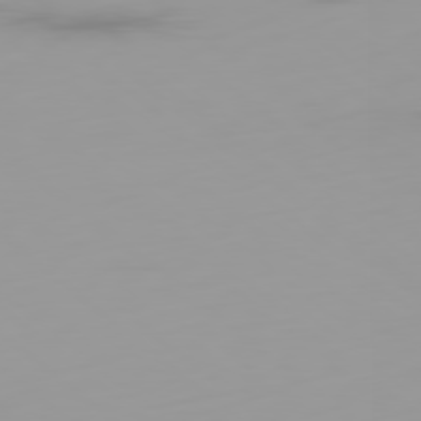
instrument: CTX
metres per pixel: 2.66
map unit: Ap
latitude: -79.5966
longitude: -69.0081
